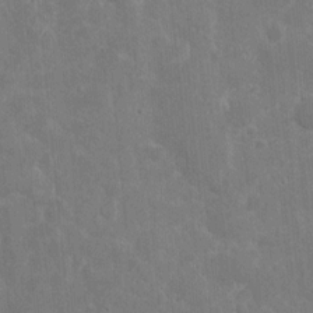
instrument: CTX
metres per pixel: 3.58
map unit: eHh
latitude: 9.8961
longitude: -71.8583
